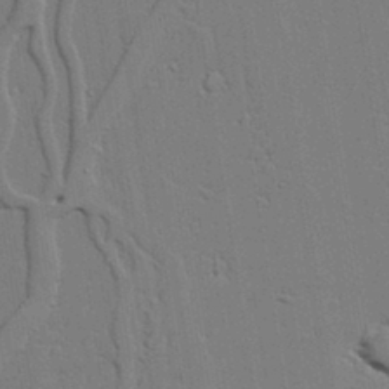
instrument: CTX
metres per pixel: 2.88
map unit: lAvf
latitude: 23.5938
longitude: -110.1389
